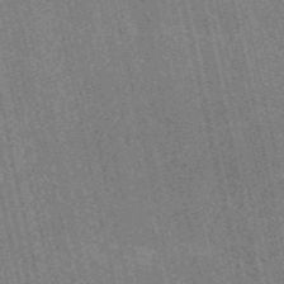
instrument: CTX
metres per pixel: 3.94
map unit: HNb
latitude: -53.7666
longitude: -37.9717
